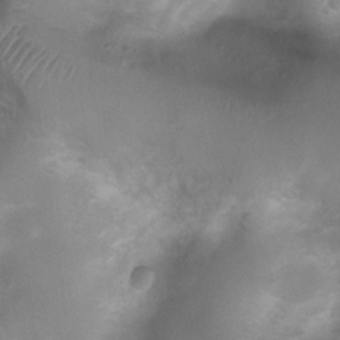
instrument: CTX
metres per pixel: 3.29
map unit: Ht
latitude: 4.3845
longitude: -21.3481
